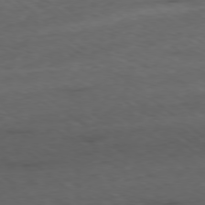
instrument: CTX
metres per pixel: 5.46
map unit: Ap
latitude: -78.8975
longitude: -59.2726
